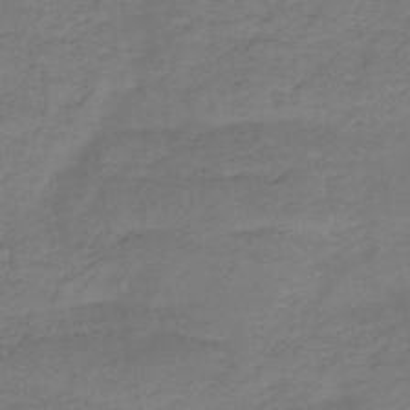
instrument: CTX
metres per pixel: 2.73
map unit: HNb
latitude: -47.8611
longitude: -38.5357
